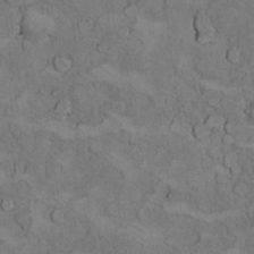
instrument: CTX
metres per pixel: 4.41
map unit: Ht
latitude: 12.1200
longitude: -31.8206
